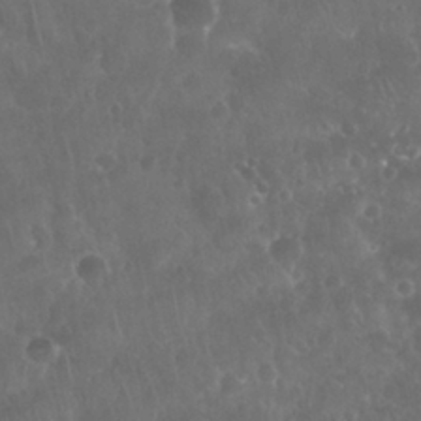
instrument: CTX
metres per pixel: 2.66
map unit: Nhu
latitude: 28.5168
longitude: -65.0458
